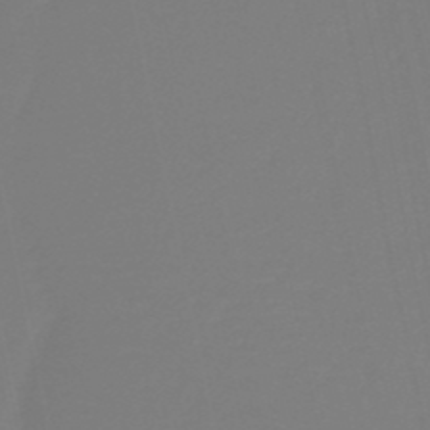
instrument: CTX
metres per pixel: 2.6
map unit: HNb
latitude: -37.9556
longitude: 55.5021
